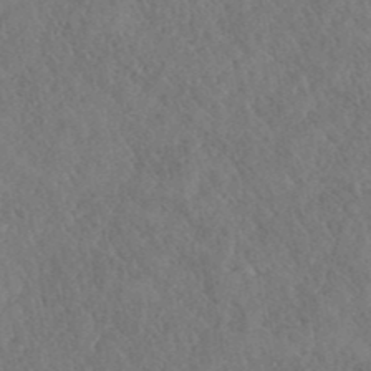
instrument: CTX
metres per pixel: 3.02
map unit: ANa
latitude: 40.7813
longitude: 18.4440
